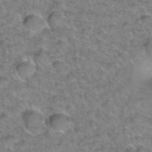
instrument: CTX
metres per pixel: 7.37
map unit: Hto
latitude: 37.0081
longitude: -47.3482
